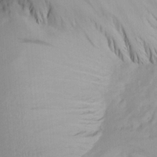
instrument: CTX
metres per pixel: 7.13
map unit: Aa
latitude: 21.9150
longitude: -146.4223
